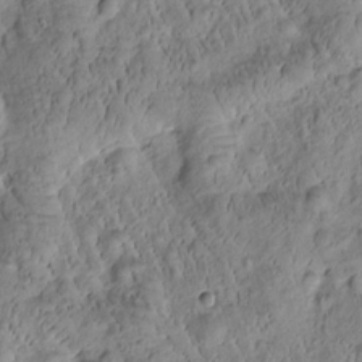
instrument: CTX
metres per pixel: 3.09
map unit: Htu
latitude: -1.7667
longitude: 171.4266
